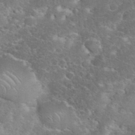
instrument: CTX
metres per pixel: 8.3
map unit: eHh
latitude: 35.6505
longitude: -65.2159
